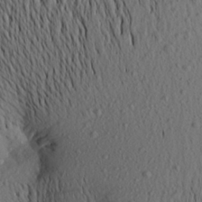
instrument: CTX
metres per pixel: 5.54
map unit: Aa
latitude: 21.0081
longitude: -146.3657
